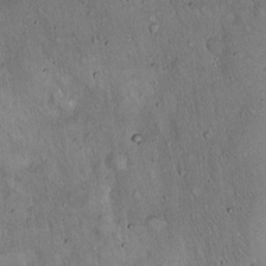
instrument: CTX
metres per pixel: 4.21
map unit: Hto
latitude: 14.8758
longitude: -57.4237
